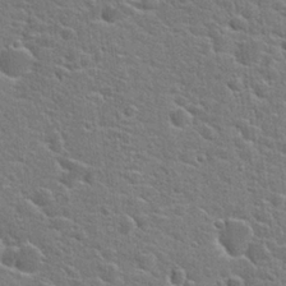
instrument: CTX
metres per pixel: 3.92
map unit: Hto
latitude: 22.6301
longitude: -44.1955
